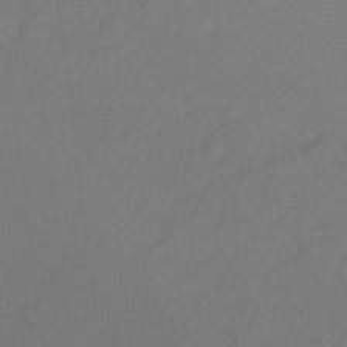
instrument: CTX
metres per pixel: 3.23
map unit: Ht
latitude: -9.6911
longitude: -37.8584
